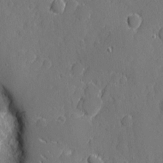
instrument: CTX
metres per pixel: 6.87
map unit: eHh
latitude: 5.4993
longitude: -75.1214
